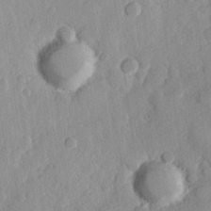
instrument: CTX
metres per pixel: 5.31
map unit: Hve
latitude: 24.1766
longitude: 149.0865
